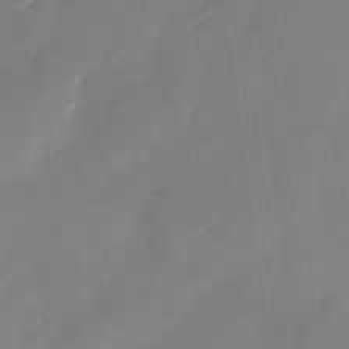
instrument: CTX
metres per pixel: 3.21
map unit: Nhu
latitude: -28.7085
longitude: -73.3482
